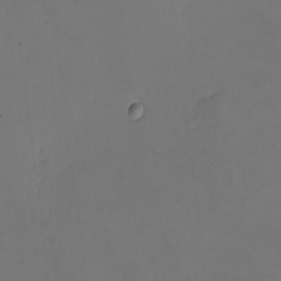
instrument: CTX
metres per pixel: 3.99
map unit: eHh
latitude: -2.1038
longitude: -73.9906
